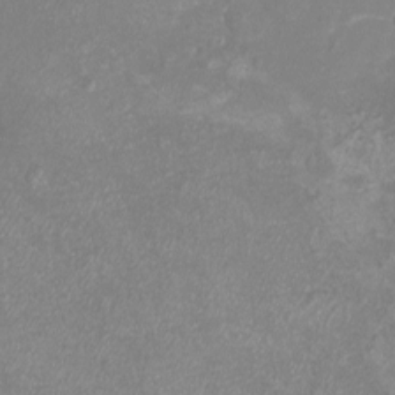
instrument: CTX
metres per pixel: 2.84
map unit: eHh
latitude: -6.9352
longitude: -77.6882
